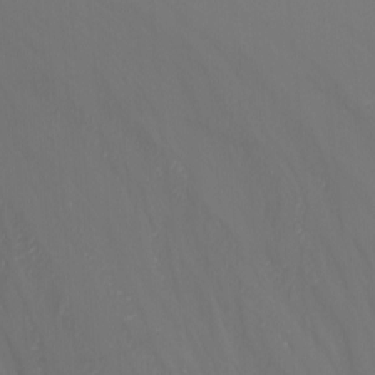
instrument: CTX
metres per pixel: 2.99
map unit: Nhu
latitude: -5.5588
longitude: -88.0633
